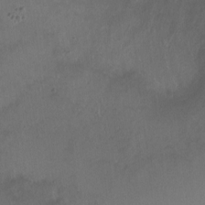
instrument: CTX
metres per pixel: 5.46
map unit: Ht
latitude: -0.4629
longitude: -32.3656
